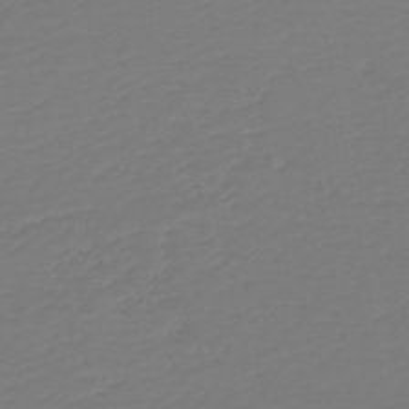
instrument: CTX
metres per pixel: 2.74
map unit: HNb
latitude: -46.6140
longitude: 54.8597
